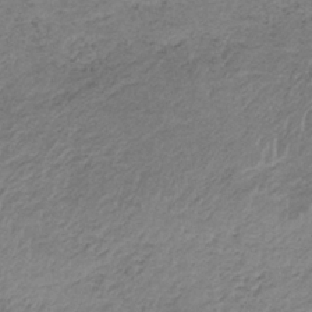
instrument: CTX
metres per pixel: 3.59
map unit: HNb
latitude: -33.7289
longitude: 63.1998
